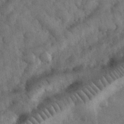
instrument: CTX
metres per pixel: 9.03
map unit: eHh
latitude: 33.8205
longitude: -68.4601
